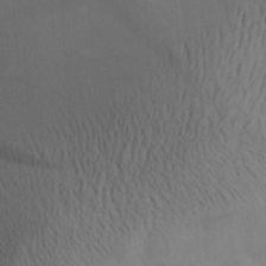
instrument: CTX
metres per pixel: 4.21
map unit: Aa
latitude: 30.1389
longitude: -142.5546
